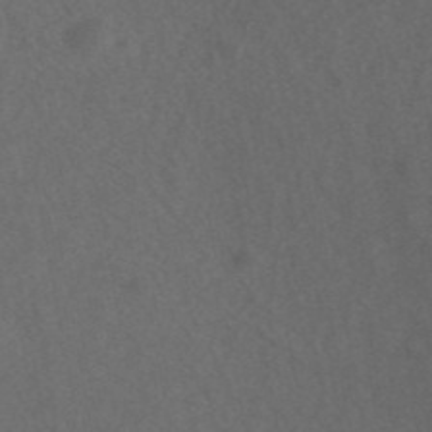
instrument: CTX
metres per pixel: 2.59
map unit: ANa
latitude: 44.7624
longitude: 24.0283
